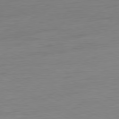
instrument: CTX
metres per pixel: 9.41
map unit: Ap
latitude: -80.8975
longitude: -77.0269
